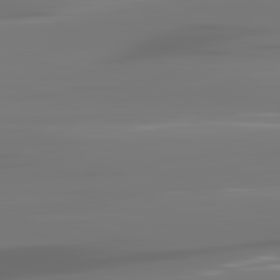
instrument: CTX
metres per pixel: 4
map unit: lApd
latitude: 81.6316
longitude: -144.0822
